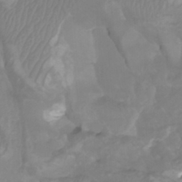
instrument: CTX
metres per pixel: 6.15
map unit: Htu
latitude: -4.9541
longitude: -76.5545
